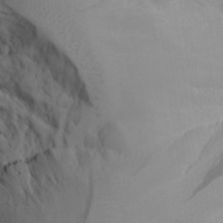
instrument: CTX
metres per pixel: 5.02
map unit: Aa
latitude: 25.3292
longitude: -128.1389
